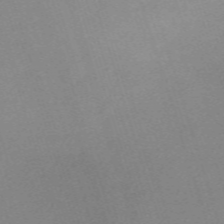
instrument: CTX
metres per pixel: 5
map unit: eHh
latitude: -61.7100
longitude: 49.8423
